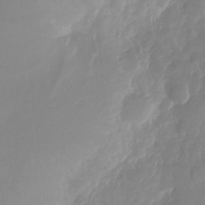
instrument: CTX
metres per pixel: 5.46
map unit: Nhu
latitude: -22.9920
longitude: -73.1215
